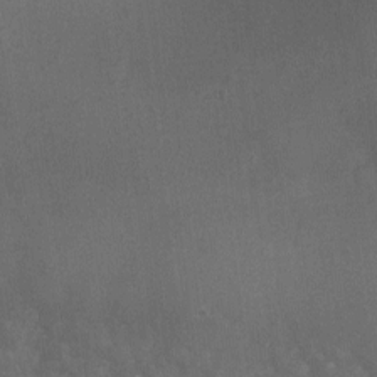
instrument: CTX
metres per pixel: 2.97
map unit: Ht
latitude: -10.4818
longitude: -36.1200
